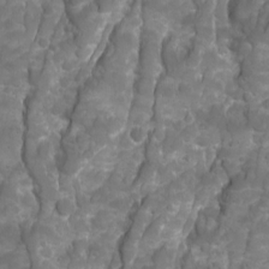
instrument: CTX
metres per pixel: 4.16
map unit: Ave
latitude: 16.3845
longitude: -133.2537
